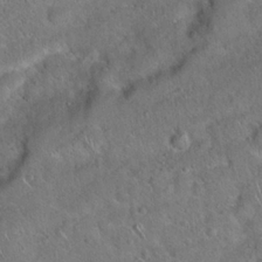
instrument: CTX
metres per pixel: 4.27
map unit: Hto
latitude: 20.1956
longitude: -50.2333
